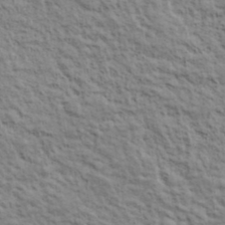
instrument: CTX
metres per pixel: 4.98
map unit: lHvf
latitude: 38.8002
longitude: -89.4049
